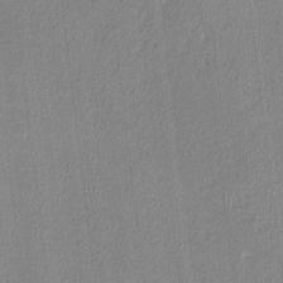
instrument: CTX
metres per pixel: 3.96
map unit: lHvf
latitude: -12.3873
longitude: -100.8758
